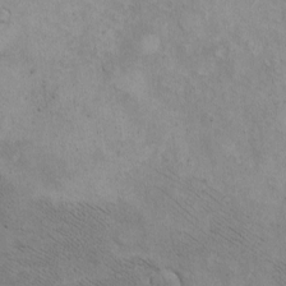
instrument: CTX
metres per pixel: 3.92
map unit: eHh
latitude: -8.7085
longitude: -68.5734
